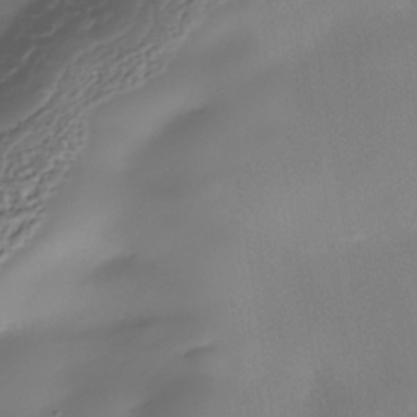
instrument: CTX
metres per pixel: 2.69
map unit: Nhe
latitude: -38.1984
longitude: -113.1214
